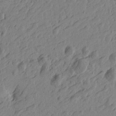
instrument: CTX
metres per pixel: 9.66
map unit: Htu
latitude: -4.3495
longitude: -179.1403
